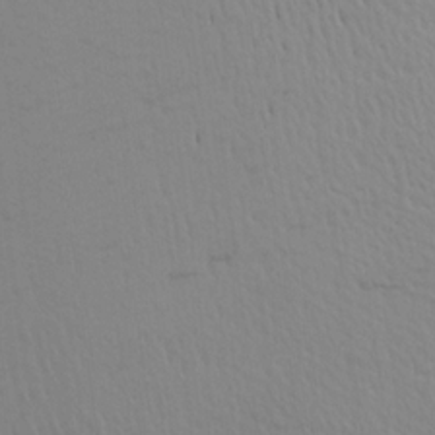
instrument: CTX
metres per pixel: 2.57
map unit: Aa
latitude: 17.7450
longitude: -144.9136
